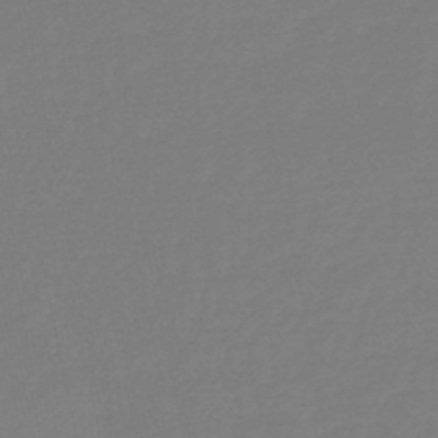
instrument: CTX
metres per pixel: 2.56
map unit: HNb
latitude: -46.1039
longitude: 56.2550
